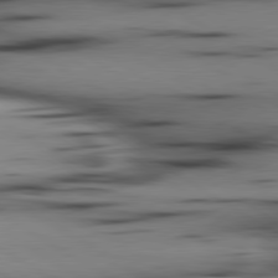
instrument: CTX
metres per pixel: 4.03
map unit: lApd
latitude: 80.1389
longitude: 160.9920
